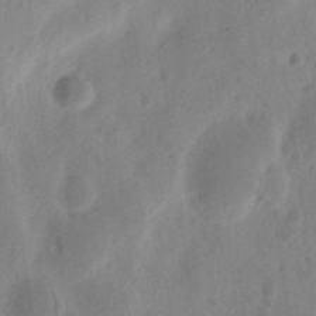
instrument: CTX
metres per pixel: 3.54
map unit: Ht
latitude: 13.8961
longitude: -74.8758
